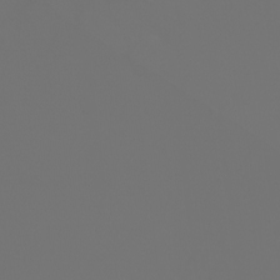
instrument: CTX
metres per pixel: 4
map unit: Nhu
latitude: -7.6533
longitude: -85.2915
